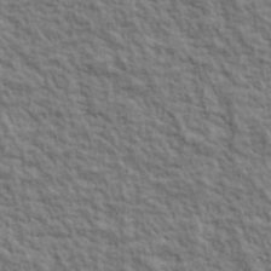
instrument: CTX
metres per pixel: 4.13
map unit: lHvf
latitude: 39.0080
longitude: -89.3293
